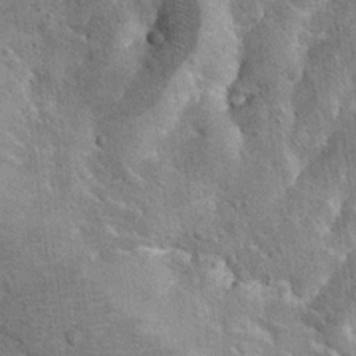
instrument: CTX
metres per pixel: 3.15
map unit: Hto
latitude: 11.8583
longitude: -36.2900
